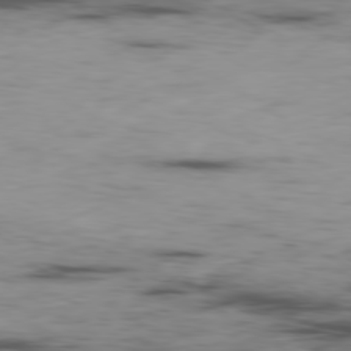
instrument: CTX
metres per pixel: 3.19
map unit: Ap
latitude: -80.1606
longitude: -91.2537
